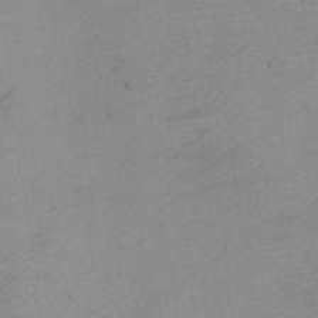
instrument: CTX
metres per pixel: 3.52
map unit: eHh
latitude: -4.5951
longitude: -78.8380
